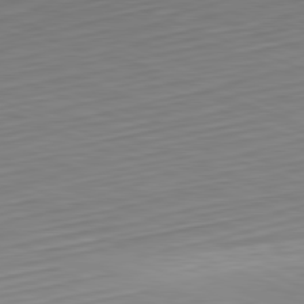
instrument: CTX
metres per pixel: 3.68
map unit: Hpe
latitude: -82.2739
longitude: 14.9731
